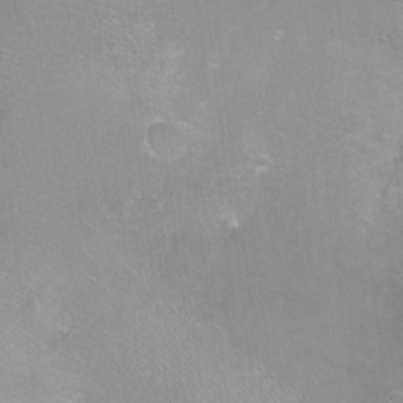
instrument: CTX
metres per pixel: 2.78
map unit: Nhu
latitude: -12.7841
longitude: -38.7813
